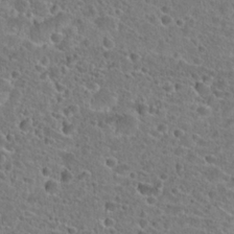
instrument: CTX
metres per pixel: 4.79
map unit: Hto
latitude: 24.8191
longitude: -45.9528
